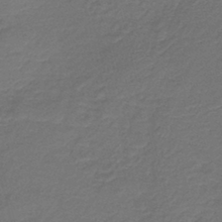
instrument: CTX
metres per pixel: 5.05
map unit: HNb
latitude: -43.1053
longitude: 50.9731
